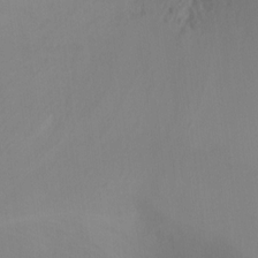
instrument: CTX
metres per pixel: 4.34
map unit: Ht
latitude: -14.5385
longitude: -43.4804
